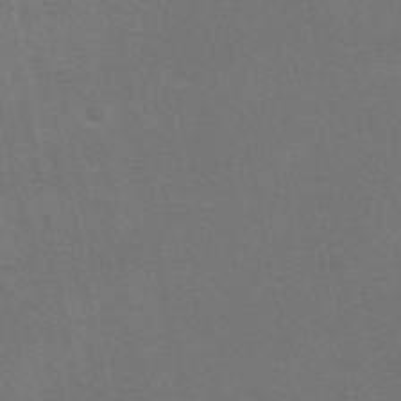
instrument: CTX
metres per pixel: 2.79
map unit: eAb
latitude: 47.6127
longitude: 116.3495
